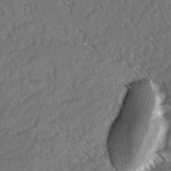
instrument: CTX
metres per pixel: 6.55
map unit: lAvf
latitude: -3.3509
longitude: -114.2711
